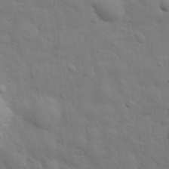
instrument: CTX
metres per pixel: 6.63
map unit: eHh
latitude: 29.2726
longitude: -75.4426
